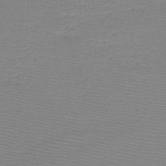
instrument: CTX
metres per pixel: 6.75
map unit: HNb
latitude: -49.1431
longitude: -42.2523
